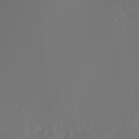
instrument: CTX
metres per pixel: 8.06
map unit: Hto
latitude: -7.1431
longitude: -49.6505
